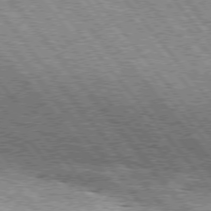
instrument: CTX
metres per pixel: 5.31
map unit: Hpe
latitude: 75.4615
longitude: -156.9135
